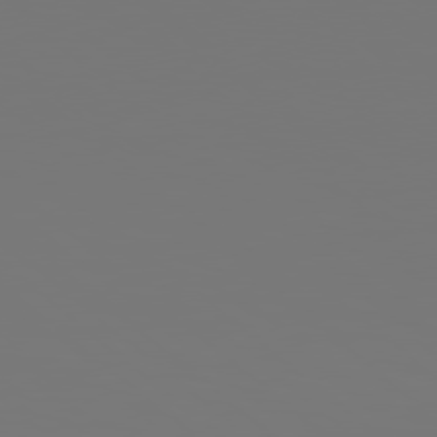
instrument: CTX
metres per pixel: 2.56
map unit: Hpe
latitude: 78.7624
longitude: 178.1228
